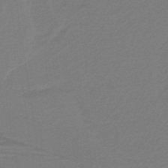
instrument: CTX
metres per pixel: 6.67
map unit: lHb
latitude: -37.9367
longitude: 56.7274
